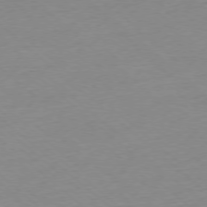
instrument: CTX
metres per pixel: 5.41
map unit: Ap
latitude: -77.5966
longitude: -96.6490
